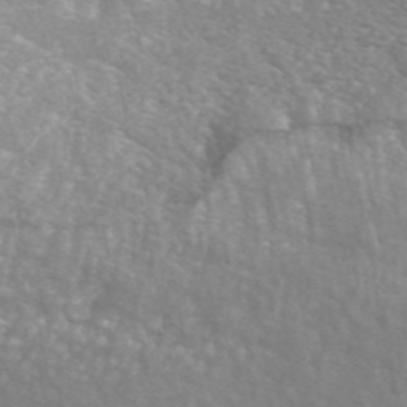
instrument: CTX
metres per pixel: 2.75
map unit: ANa
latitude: 44.5923
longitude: 28.6141
